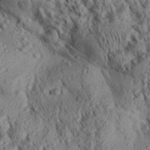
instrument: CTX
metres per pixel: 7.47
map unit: Aa
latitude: 30.5546
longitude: -138.1767
